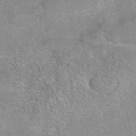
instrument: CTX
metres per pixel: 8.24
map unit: eAb
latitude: 42.6113
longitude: 103.9178
